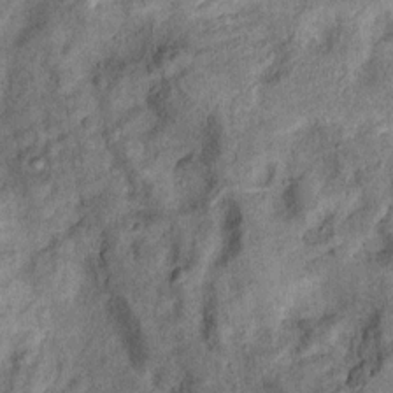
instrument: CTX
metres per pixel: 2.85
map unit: Ht
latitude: 11.2537
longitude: -39.8205
